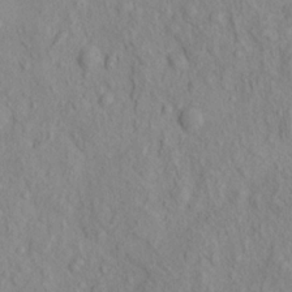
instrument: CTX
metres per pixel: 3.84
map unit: eHh
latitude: -0.6897
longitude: 18.0850
